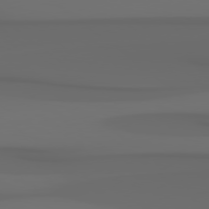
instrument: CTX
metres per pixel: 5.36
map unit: Hpe
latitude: 78.5924
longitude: -135.8016
